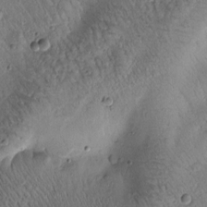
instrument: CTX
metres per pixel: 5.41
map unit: Htu
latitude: -1.3321
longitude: 170.9920
